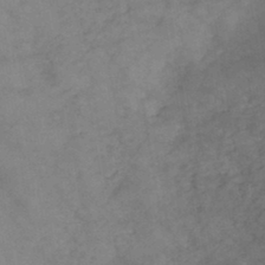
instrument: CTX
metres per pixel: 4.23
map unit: HNb
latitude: -46.3117
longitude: -37.1970
